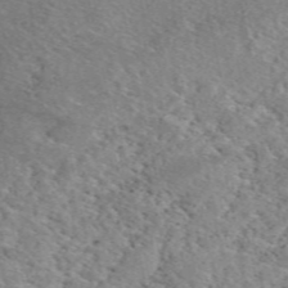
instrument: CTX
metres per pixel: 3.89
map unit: eAb
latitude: 50.0255
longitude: 113.0864
